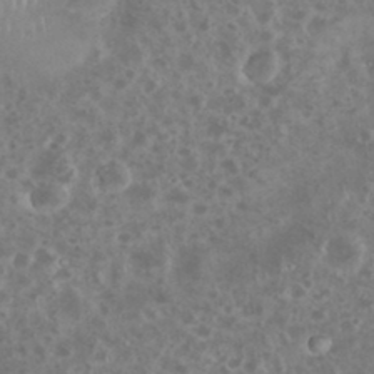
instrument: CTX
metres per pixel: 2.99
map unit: eHh
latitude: 34.6490
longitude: -61.4993
